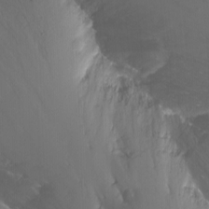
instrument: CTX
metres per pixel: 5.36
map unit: Nhu
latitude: -12.4062
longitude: -61.4237
